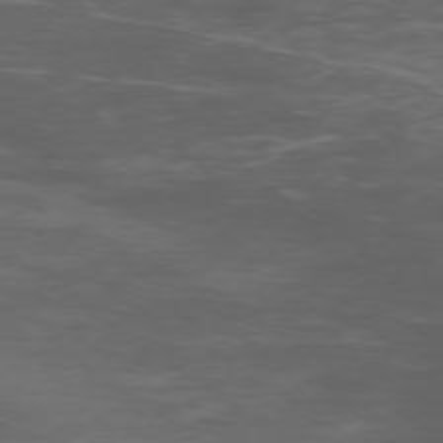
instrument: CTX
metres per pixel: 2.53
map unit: Ap
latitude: -76.0850
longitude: -68.6869
